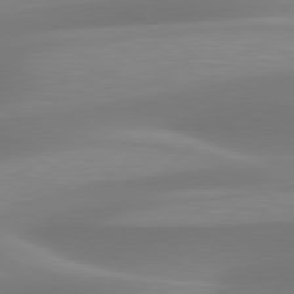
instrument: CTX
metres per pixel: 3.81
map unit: lApd
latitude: 79.5182
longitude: -92.1577
